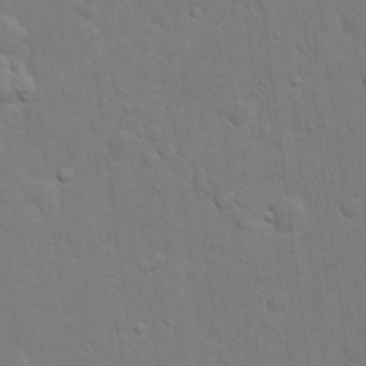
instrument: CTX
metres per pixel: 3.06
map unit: eHh
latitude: 19.8016
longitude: -62.3468
